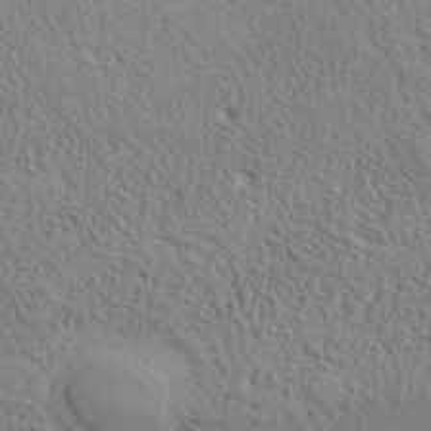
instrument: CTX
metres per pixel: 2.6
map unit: ANa
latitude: 35.8583
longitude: 14.5574
